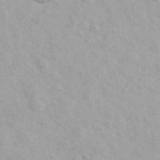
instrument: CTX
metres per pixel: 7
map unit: Ave
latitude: 39.9528
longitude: -106.7813
